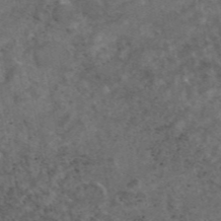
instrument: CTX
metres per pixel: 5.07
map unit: eAb
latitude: 45.1592
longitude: 115.9367
